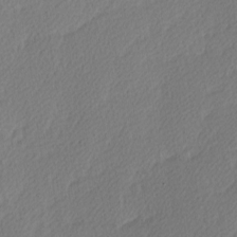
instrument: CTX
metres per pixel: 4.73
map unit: Ave
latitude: -9.3132
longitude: -123.5182
